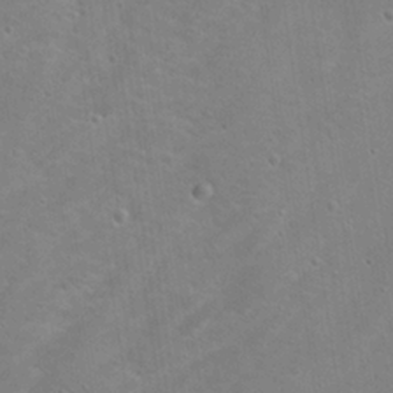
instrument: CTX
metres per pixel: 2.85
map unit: Hto
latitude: 17.8205
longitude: -38.5546
